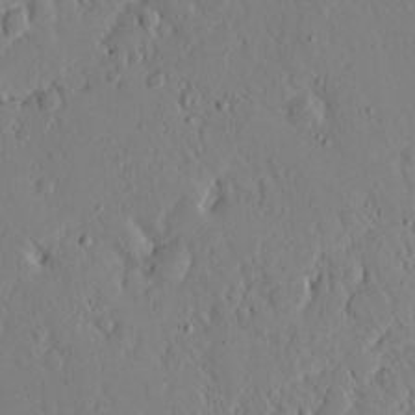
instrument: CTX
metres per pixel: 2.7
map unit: Ave
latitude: 15.4994
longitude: -140.6112
